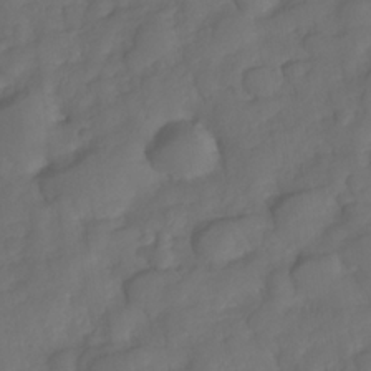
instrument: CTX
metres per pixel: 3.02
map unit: Nhe
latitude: -34.1039
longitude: -143.2537
